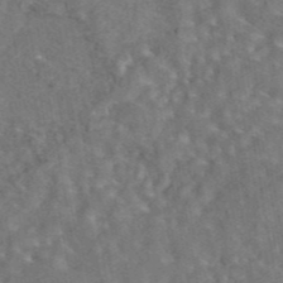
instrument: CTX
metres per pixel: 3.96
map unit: eAb
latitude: 44.3278
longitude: 110.7841
